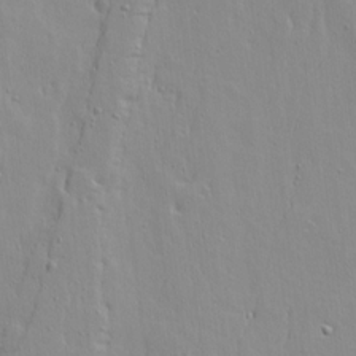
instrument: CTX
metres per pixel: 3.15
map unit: Aa
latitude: 17.1970
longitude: -124.6868
